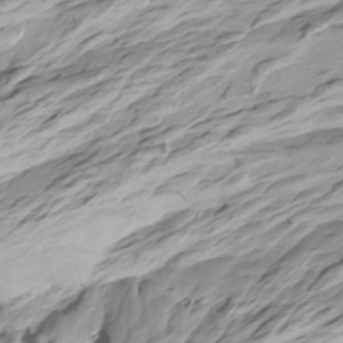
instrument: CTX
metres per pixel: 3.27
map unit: Htu
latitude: -6.9164
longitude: -69.9906
